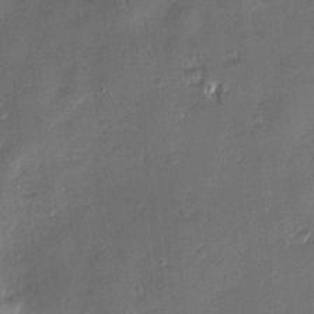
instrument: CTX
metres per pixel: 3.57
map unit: Nve
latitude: -7.1809
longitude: 174.6518
